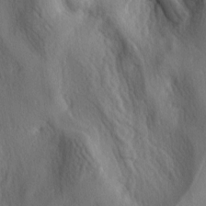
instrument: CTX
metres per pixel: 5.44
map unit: lAa
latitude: -4.8408
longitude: -124.4979
